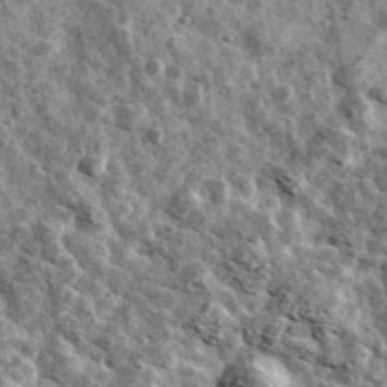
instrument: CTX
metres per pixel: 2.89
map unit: Ave
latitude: 42.0255
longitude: -107.7828
